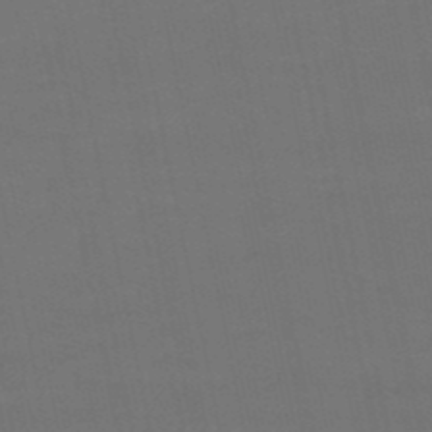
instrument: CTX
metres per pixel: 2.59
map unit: eHb
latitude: -50.6140
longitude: 71.3132
